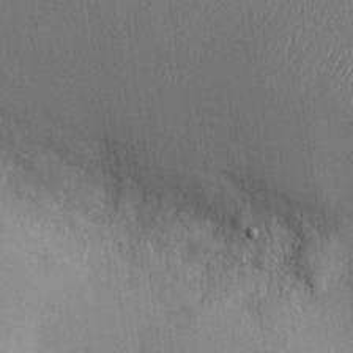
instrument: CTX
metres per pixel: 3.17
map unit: HNhu
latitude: -1.2754
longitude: -7.3293
